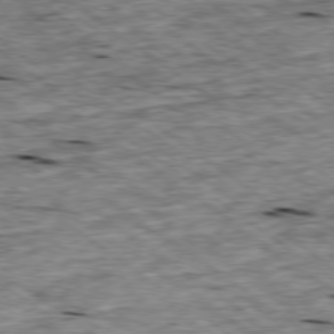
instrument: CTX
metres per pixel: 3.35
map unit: Ap
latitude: -79.0486
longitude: -87.6505
